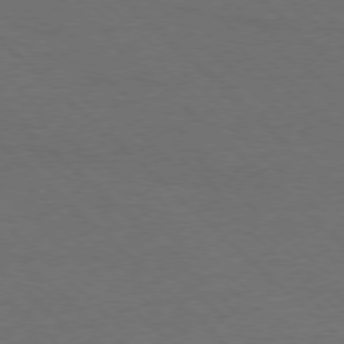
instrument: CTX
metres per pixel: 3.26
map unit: Ap
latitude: -78.1416
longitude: -86.5734
